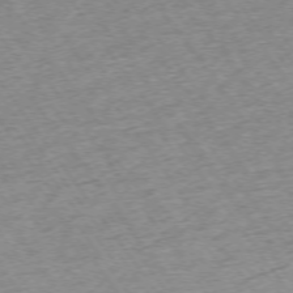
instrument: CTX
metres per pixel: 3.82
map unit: Ap
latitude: -74.4818
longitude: -88.8191
